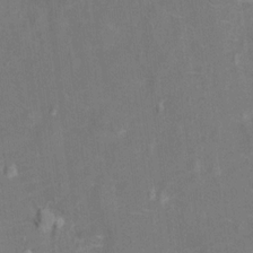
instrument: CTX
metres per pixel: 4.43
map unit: Hto
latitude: 14.5546
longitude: -41.6504
